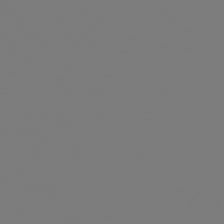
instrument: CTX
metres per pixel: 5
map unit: Hpe
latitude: 77.0647
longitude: -137.0837
